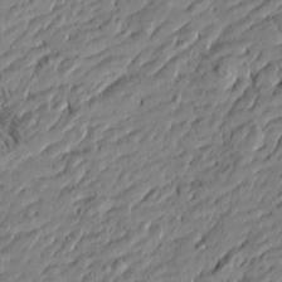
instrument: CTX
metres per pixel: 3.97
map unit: Htu
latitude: -6.1983
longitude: 177.5399
